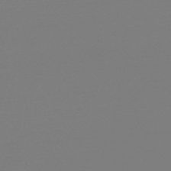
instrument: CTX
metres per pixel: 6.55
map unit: HNb
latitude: -50.6518
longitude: -43.6505
